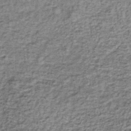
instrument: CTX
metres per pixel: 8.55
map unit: lHb
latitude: -38.2550
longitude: 66.2551
